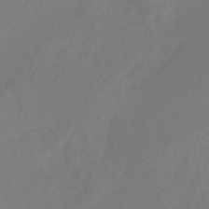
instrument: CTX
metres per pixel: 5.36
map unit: HNb
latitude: -31.1242
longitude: 63.8800
